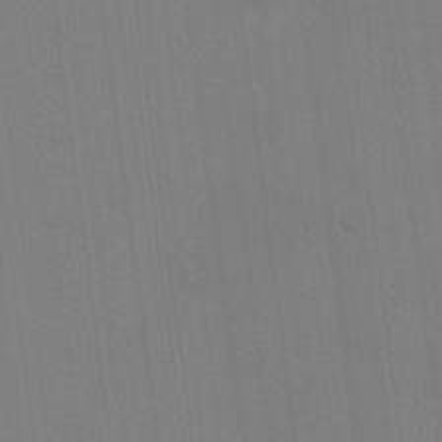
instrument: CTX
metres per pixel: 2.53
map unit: eHh
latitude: 22.4412
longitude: -62.9136
